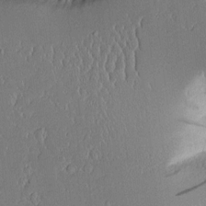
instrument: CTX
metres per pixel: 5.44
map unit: Aa
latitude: 11.8772
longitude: -126.8947
